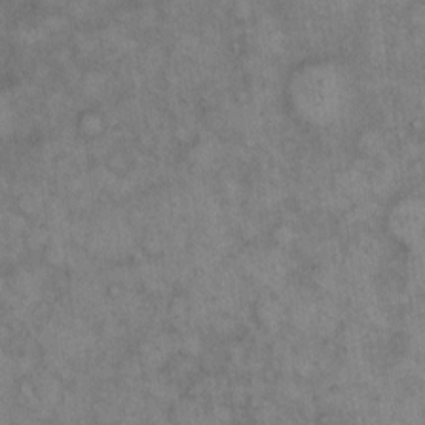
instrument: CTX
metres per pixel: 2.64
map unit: eHh
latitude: 13.8206
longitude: -64.3089
